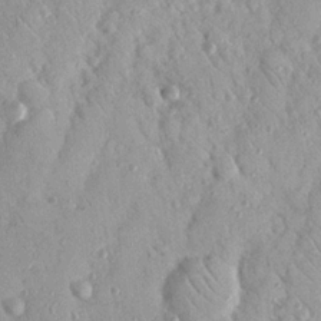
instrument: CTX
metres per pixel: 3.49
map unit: Nhu
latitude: 18.6679
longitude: -77.8583
